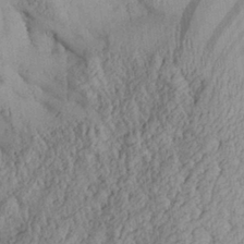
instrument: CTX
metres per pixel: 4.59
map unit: Aa
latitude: 28.1200
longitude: -134.6301
